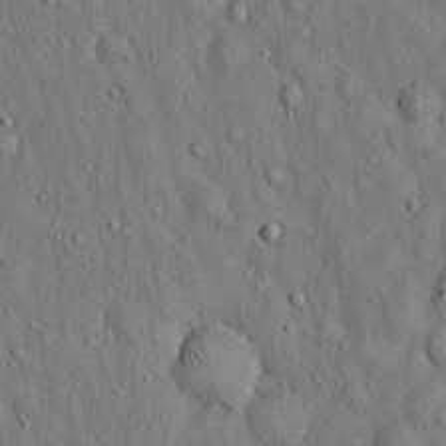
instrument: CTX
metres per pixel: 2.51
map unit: Hto
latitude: 14.8758
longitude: -58.4223
